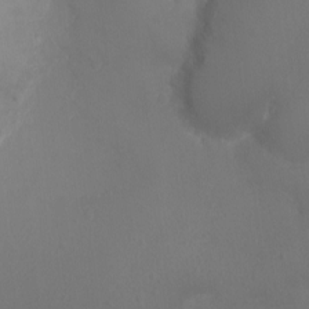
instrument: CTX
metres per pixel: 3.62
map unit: Ht
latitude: -1.0298
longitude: -18.2900
